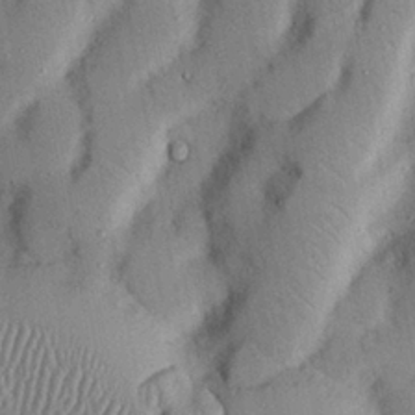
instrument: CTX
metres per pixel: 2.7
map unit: Nhu
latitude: 24.8380
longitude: -73.0837
